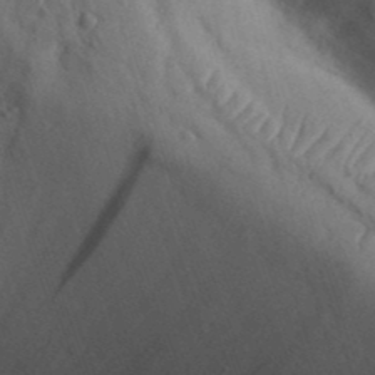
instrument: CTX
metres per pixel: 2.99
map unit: Aa
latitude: 30.6302
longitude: -142.6302
